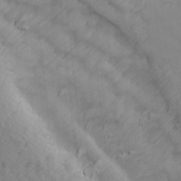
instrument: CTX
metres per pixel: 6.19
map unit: Ave
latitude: 13.5938
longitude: -105.0837
